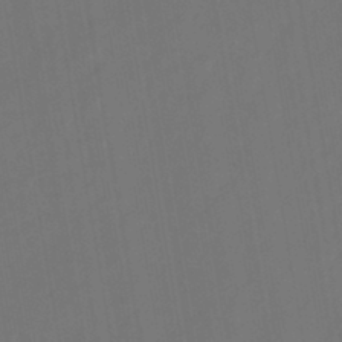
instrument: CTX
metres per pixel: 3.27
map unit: eHb
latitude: -43.9367
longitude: 87.7289
